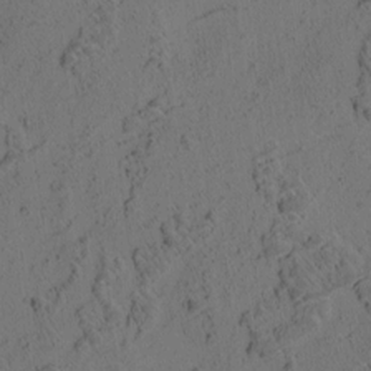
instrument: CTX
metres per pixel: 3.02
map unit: eHh
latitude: 3.6505
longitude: -78.7247
